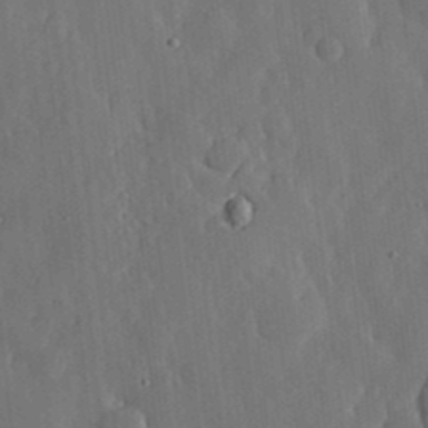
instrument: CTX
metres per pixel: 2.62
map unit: lHvf
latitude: 18.5923
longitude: -113.0647
